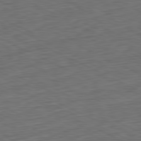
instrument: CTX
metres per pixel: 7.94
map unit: Ap
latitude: -81.8045
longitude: -76.8380
